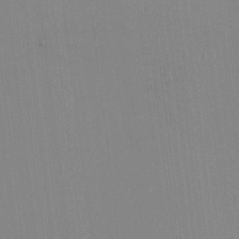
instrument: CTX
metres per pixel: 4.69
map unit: HNhu
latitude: -1.5399
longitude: -6.6490
